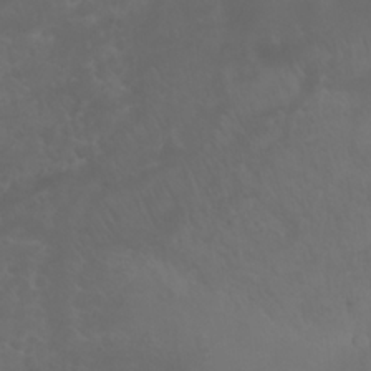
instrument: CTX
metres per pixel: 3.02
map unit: eHh
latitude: 24.7057
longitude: -62.9325
